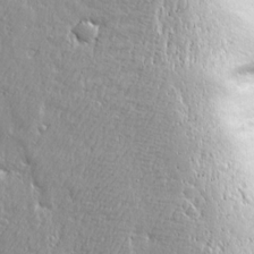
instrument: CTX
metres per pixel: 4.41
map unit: Ave
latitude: 22.5546
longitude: -133.1025
